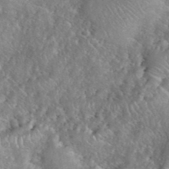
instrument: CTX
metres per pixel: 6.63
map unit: eHh
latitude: 40.1010
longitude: -57.5560
